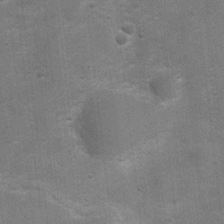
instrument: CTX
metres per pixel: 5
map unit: Ht
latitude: 4.3656
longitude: -22.6679
